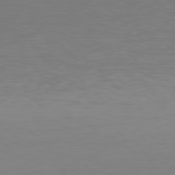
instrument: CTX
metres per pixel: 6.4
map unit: Hpe
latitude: 77.6316
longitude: -176.7057
